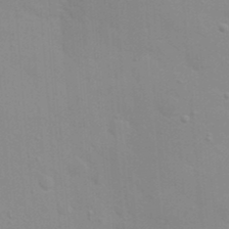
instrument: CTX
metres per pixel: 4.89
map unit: eHh
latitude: 20.5168
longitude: -64.4034
